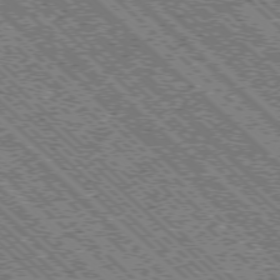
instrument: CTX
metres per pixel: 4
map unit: Ap
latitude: -76.2550
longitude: -96.5546
